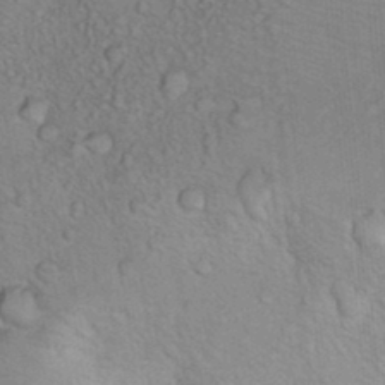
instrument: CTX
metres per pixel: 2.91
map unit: Hto
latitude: 12.1767
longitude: -36.1956
